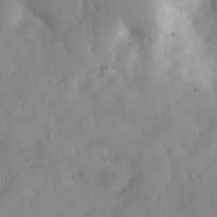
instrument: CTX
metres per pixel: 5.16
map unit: eHh
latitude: 37.7828
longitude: -67.7827
